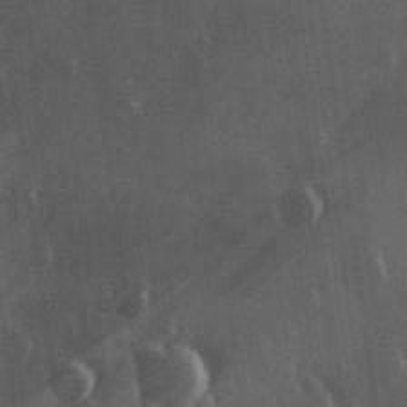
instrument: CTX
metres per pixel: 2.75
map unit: Hve
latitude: 27.2348
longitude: 147.5966
